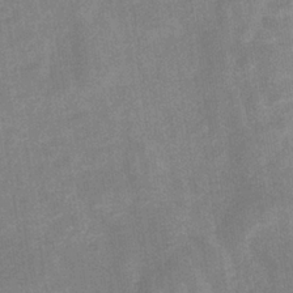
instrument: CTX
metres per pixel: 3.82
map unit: eHb
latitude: -33.7100
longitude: 73.0486
